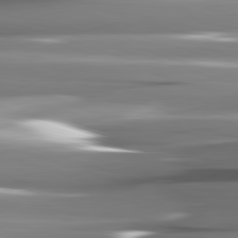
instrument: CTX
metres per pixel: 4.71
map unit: lApd
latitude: 82.4223
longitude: -141.5938
